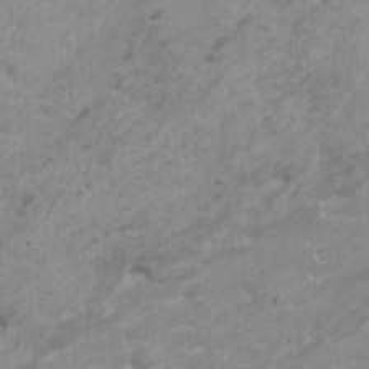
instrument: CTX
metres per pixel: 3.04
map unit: HNhu
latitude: 1.9339
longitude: -2.3278
